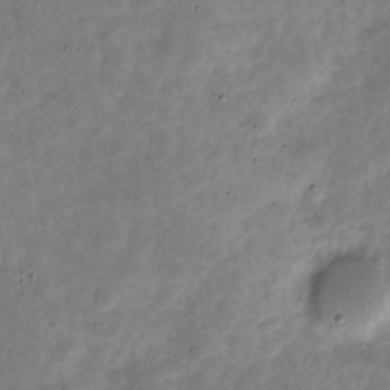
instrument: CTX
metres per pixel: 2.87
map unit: Nve
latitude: -24.0850
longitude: 105.7477
